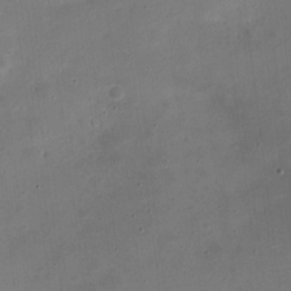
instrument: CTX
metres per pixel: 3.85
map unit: Nve
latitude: -21.3698
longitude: 104.7841
